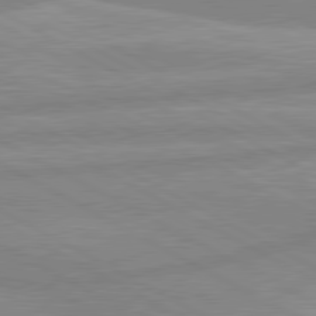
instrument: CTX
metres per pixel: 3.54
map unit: lApd
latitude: 80.4601
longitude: -168.8947
